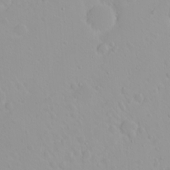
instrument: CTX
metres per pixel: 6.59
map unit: eHh
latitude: 2.0444
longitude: -54.9514
